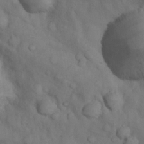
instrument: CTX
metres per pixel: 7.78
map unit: Nhu
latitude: 10.4790
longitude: -26.4223
